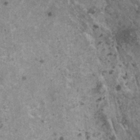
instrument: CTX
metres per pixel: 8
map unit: HNhu
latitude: 1.1970
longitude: 4.7085
